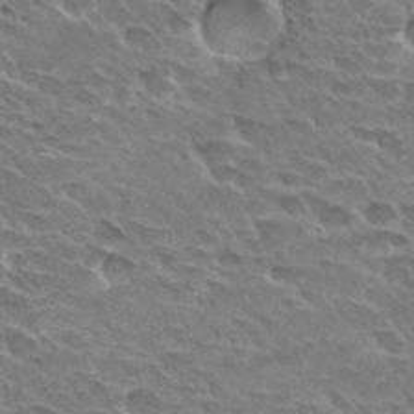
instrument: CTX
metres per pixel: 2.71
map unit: Hto
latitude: 30.0633
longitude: -42.1767
